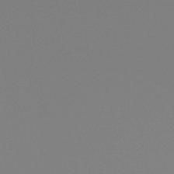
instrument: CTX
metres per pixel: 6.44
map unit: lHb
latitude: -45.6911
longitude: 65.6344
